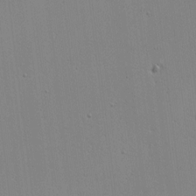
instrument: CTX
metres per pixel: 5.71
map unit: lAvf
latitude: -1.5211
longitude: -105.9339
